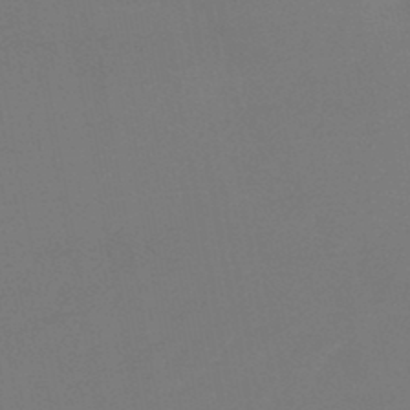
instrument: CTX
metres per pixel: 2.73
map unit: lHb
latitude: -47.1431
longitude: 69.0108
